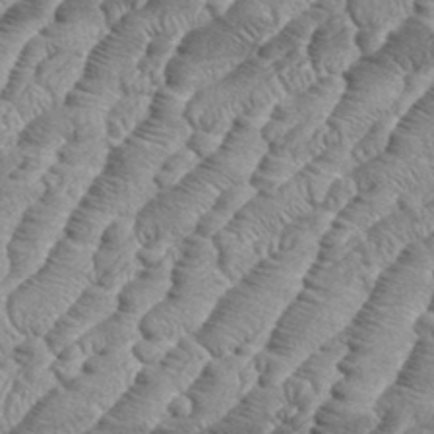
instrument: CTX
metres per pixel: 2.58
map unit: eHh
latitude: 36.6491
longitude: -137.0459
